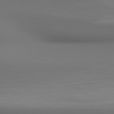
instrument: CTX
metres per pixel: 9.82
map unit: lApd
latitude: 80.5924
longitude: 137.7855
